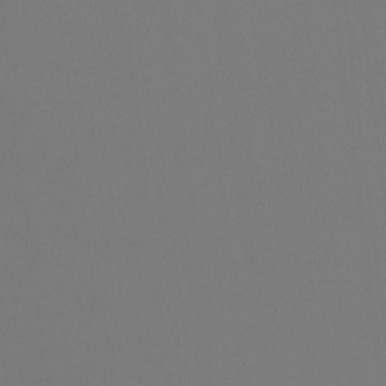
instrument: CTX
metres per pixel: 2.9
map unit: Hto
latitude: -7.8800
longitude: -50.1011
